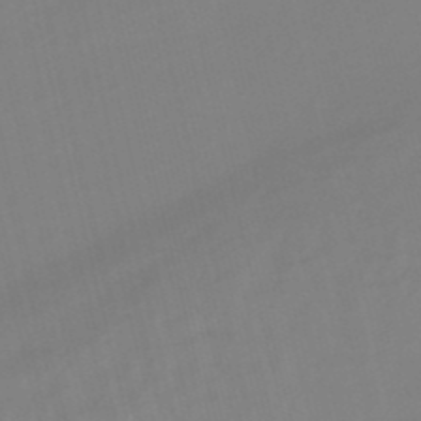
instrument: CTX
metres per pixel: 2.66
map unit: lHb
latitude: -48.7086
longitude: 76.1039
